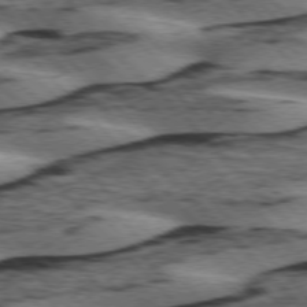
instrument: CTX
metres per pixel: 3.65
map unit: lApd
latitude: 75.7072
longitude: -78.9703
